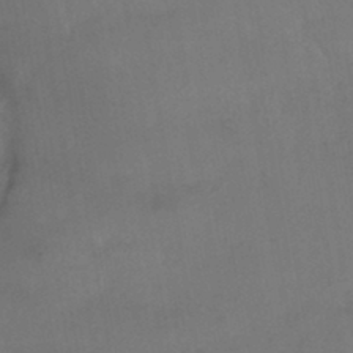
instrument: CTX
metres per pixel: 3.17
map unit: HNhu
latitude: -44.2551
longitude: 94.8786
